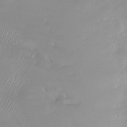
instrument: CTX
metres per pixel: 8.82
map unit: Nhu
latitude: -27.4076
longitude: -60.1955
